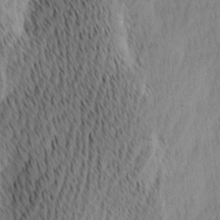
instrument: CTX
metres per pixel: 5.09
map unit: Ave
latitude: 11.7072
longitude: -107.2726
